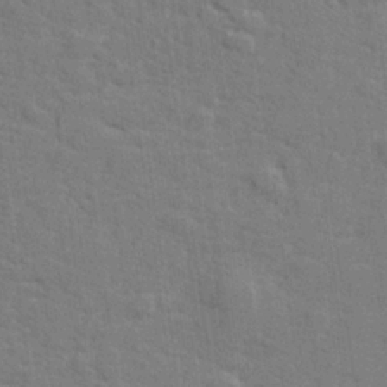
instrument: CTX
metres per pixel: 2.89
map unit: lHvf
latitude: 25.1592
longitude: 142.3873
